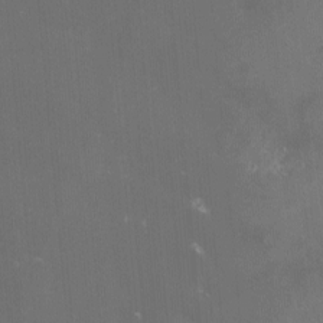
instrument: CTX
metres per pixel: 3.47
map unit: lHvf
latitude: -13.5399
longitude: -100.9514
